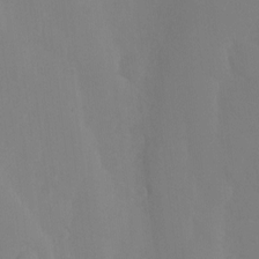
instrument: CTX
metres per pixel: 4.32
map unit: Nhu
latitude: -8.6329
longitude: -47.9528
